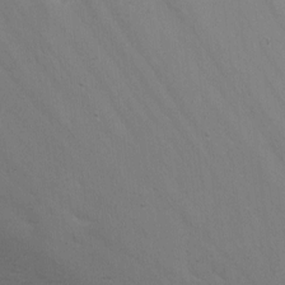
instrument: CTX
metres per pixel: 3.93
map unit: Nhu
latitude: -7.0486
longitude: -80.2333
